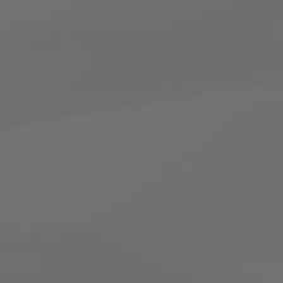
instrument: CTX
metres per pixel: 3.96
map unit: lApd
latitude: 79.2348
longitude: -139.1214
